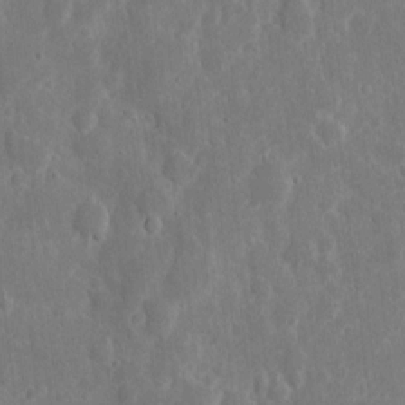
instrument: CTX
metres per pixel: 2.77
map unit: eHh
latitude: 7.4615
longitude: -70.5168
